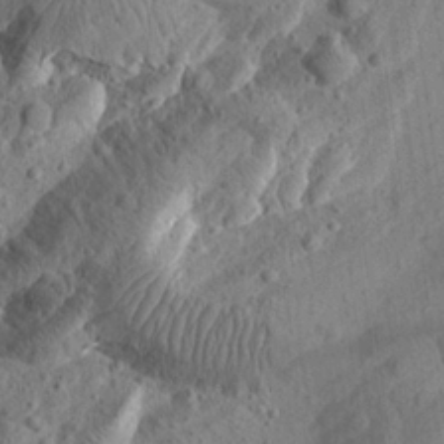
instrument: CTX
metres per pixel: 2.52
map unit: Aa
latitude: 24.4223
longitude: -143.7261
